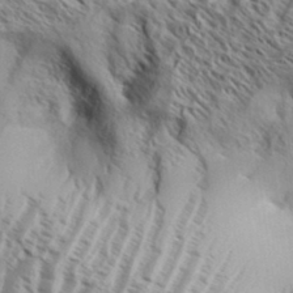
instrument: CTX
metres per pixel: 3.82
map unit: Aa
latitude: 33.6127
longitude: -138.3845
